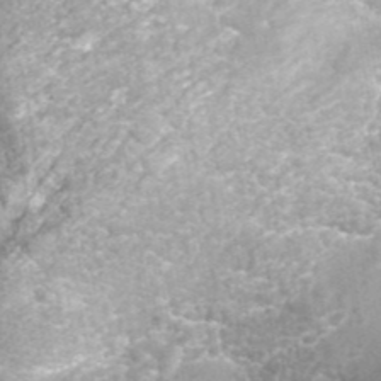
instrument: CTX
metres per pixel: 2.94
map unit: ANa
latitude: 42.0444
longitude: 27.2187
